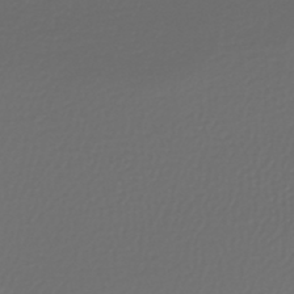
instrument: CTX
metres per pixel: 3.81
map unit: lHb
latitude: -43.0864
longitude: 72.1039
